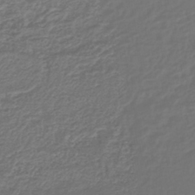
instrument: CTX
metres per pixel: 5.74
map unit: lHb
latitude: -43.5021
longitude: 60.4629
